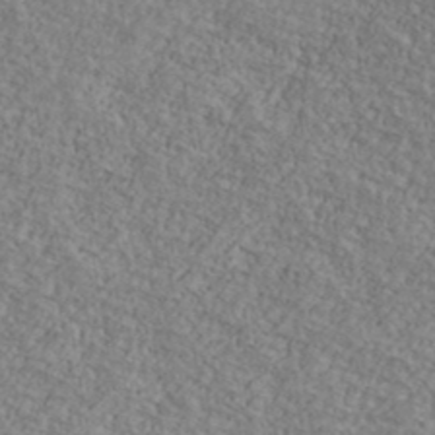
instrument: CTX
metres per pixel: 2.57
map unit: Ave
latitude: 40.8569
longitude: -111.0459
